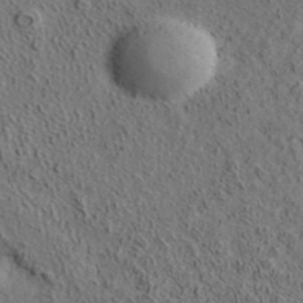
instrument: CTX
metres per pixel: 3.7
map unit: ANa
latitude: 38.9514
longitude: 22.4629
